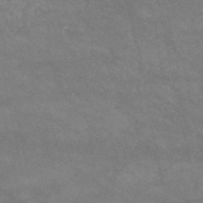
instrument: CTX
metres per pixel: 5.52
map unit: HNb
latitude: -53.0486
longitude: -41.8772
